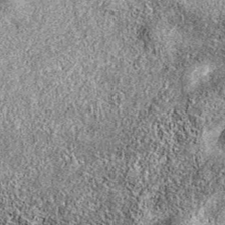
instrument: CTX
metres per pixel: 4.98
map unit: eAb
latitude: 36.9513
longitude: 105.5777
